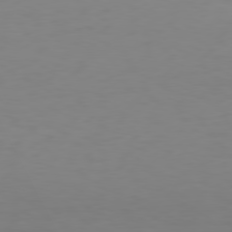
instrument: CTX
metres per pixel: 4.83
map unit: Hpe
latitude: 77.9717
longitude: -122.4601
